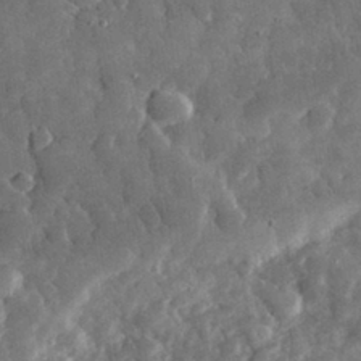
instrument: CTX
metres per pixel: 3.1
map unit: eHh
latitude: 31.6127
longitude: -69.4804
